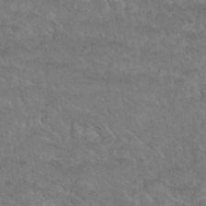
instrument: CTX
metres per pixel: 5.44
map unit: Nhu
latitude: 30.9325
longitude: -51.8583
